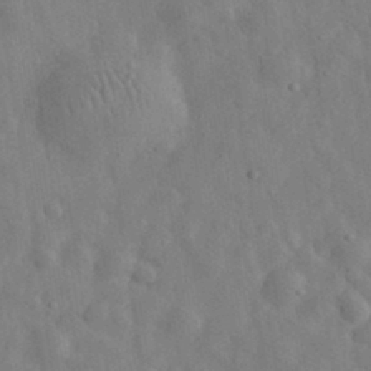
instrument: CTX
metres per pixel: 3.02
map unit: eHh
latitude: 32.0255
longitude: -74.2145
